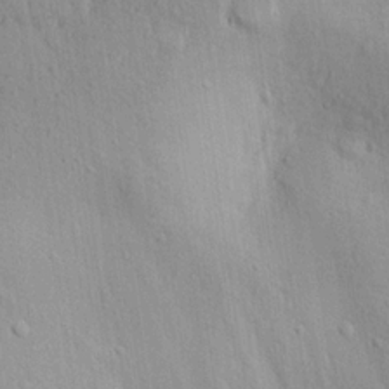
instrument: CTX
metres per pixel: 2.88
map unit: eHh
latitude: 19.6127
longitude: -72.8380
